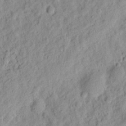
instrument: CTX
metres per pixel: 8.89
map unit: eHh
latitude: 8.5168
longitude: -75.0647
